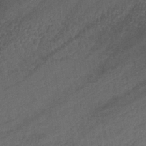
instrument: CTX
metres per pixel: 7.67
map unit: lHb
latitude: -38.8975
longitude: 71.3888
